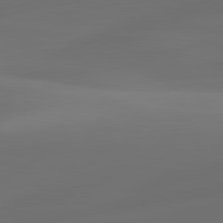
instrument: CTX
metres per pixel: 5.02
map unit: lApd
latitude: 80.7246
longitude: -83.8961
